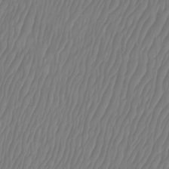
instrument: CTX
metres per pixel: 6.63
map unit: Htu
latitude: -9.4076
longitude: -74.9514
